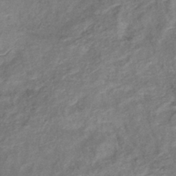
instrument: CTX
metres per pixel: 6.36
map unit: eHb
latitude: -38.5385
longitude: 76.3306
